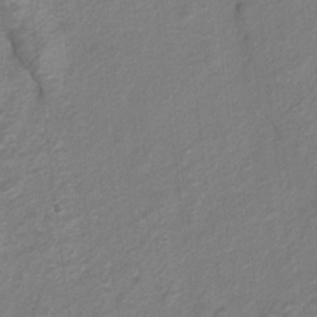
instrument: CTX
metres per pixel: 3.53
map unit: Hto
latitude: 6.1578
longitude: -31.4994
